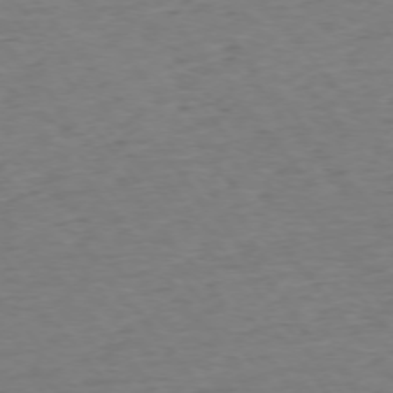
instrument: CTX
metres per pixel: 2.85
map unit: Ap
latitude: -75.5966
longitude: -88.9325
